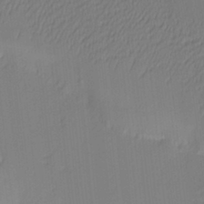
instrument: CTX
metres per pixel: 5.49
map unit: Nhu
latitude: -3.0108
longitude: -71.9717
